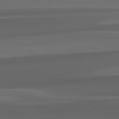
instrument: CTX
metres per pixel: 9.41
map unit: lApd
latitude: 82.4978
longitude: 142.9730
